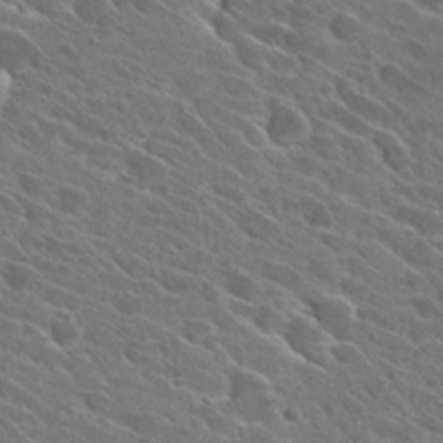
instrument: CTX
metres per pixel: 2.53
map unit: Hto
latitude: 27.3104
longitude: -42.5735
